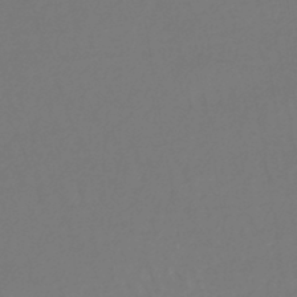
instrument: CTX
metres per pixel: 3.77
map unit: lHb
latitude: -45.2187
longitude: 76.5196
